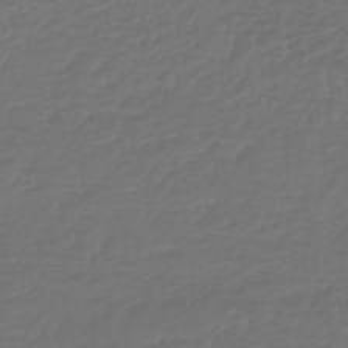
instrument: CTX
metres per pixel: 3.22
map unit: lHb
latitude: -43.2942
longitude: 60.7274
